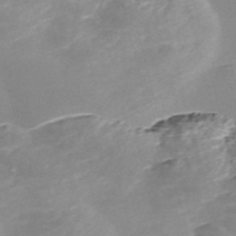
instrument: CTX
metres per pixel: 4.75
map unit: Nve
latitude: -57.8989
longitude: 59.1431
